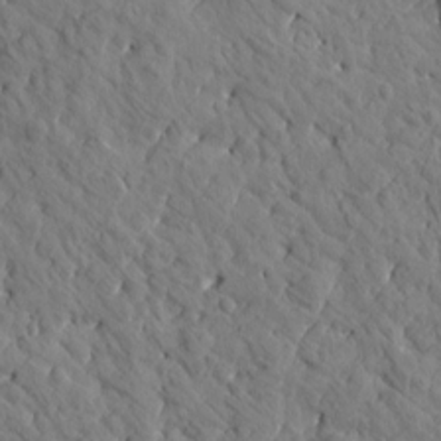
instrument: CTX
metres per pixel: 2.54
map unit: Htu
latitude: 1.1025
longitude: 179.1620
